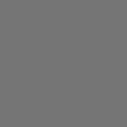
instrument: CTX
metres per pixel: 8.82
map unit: Hpe
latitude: 77.8205
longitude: -141.0269
